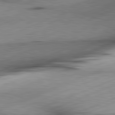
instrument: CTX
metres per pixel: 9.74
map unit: lApd
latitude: 81.8205
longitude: -165.8205
